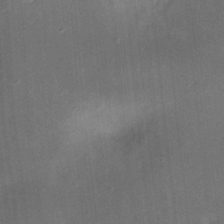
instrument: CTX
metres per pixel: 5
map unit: eHh
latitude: 24.0822
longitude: -70.7057
